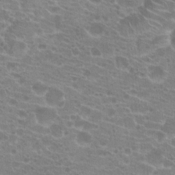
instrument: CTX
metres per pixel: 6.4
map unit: Hto
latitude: 21.3293
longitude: -40.5734
